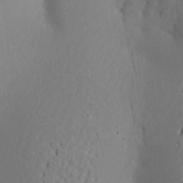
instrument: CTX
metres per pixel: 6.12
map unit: Aa
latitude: 20.6302
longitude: -145.5938
